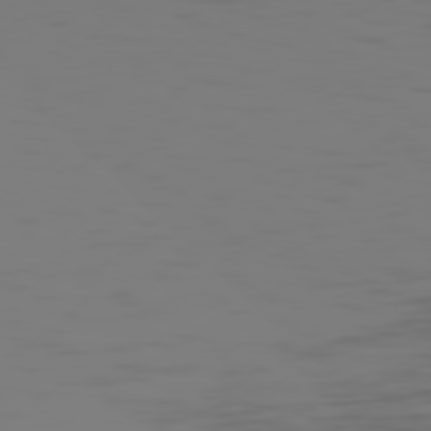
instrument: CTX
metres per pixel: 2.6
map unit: Hpe
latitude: 75.1025
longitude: -127.4049
